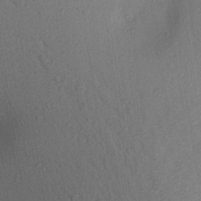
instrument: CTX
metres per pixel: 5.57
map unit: Aa
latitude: 25.9528
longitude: -147.8584
